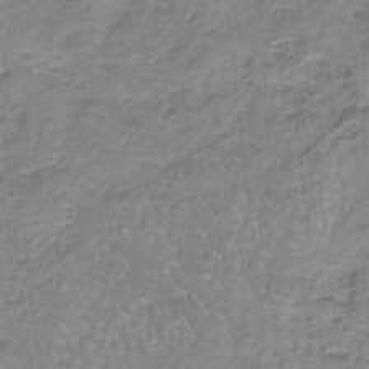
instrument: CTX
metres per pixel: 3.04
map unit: HNb
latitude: -34.8219
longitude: 57.6533
